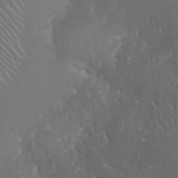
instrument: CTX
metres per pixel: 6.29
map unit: Nhu
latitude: 28.5168
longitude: -66.2144
